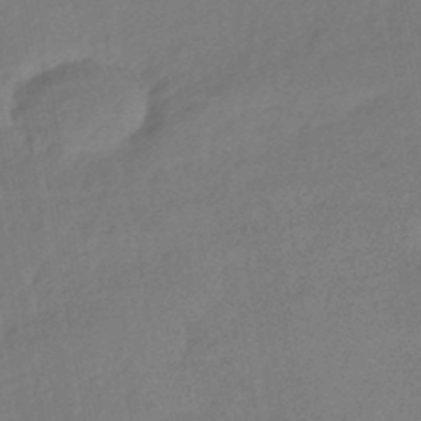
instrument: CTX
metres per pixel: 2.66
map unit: HNhu
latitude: -41.8044
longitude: 93.2754
